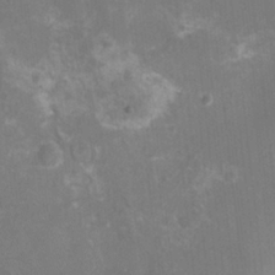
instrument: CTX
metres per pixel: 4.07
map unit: eHh
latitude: -6.8597
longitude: -77.6694
